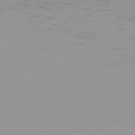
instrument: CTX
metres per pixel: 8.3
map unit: Hpe
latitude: 76.9324
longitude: -139.1592
